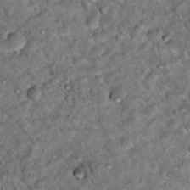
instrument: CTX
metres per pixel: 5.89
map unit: Hto
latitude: 15.9151
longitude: -35.6882
